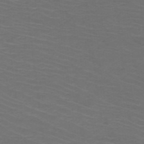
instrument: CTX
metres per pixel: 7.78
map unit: HNb
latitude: -49.1620
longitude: -45.6694
